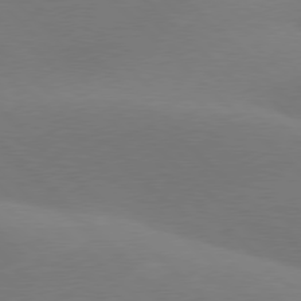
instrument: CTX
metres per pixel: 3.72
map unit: lApd
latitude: 77.7260
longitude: -50.8380
